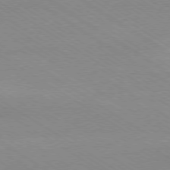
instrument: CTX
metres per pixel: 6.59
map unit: Ap
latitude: -78.7274
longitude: -84.1578
